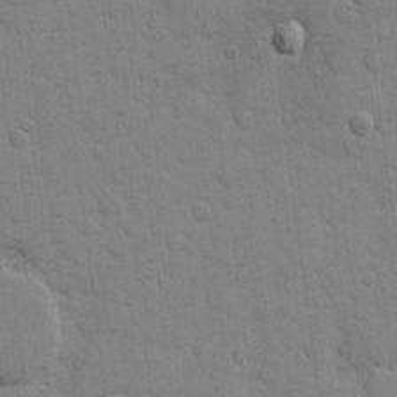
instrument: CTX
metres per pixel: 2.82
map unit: eHh
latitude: 9.8772
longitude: -67.0836
